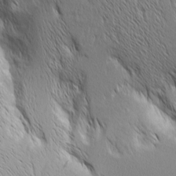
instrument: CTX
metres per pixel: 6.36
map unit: Aa
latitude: 6.4979
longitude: -129.8772
